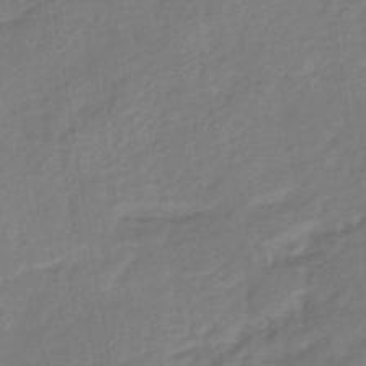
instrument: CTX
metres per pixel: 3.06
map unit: eHb
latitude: -41.4643
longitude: 81.2943
